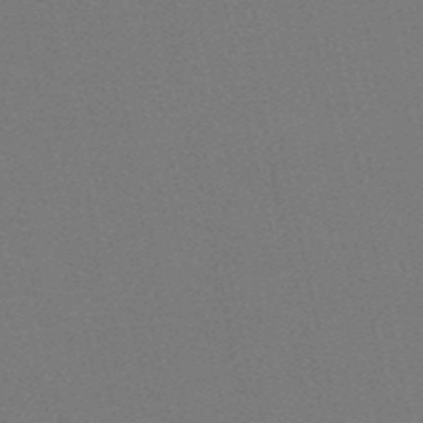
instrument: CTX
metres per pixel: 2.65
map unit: HNb
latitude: -50.1228
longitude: -52.3845
